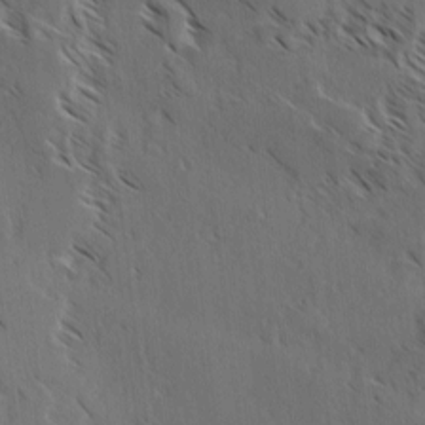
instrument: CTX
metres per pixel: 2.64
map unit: lAvf
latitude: -4.5762
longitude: -113.5749
